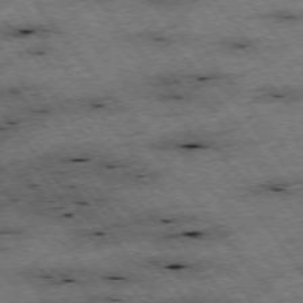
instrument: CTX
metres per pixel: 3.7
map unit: Hpe
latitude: -75.2565
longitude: -22.1011
